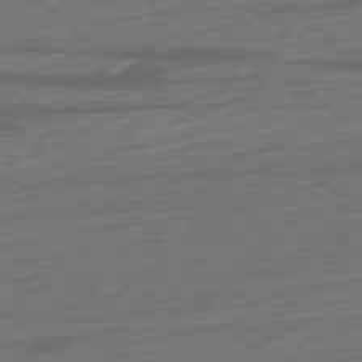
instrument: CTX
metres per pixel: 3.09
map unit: Ap
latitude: -77.5966
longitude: -77.9528
